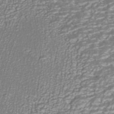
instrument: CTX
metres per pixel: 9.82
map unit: ANa
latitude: -42.5195
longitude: 108.3117
